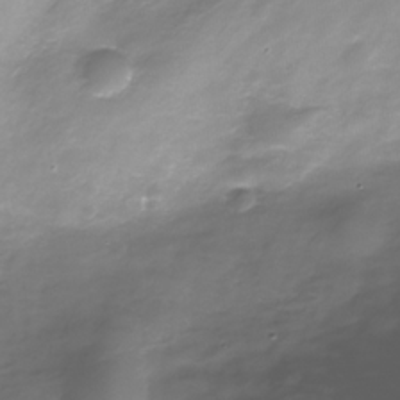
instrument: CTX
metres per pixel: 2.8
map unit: Nhe
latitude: -32.6708
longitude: -92.5356
